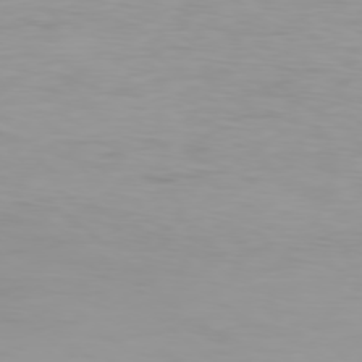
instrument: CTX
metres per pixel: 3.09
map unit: Ap
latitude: -78.9730
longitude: -61.1970
